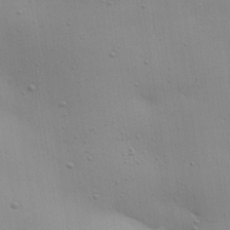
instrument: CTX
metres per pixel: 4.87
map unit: Aa
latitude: 22.4223
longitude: -142.1956
